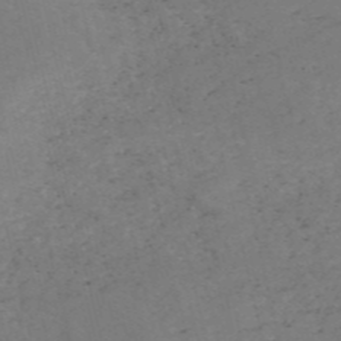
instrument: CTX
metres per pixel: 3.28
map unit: HNb
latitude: -54.5952
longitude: -47.4994
